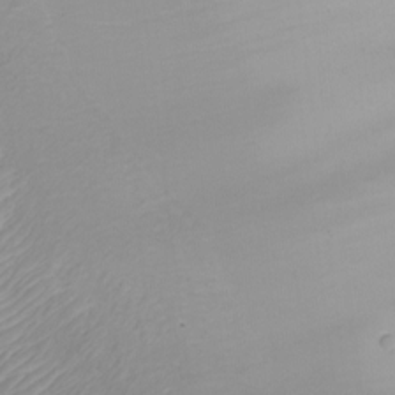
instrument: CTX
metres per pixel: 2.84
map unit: Nhu
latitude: -7.3132
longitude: -70.5923
